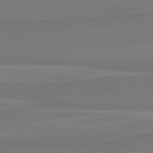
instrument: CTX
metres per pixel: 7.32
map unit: lApd
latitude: 81.5371
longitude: 169.2753
